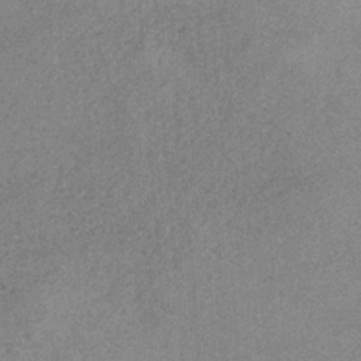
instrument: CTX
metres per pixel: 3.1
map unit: HNb
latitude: -31.8800
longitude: 60.7463
